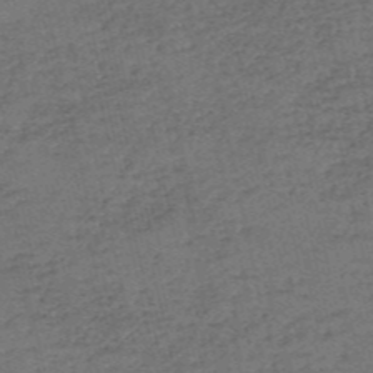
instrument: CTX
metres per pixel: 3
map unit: eHh
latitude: -54.8597
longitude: -89.6505
